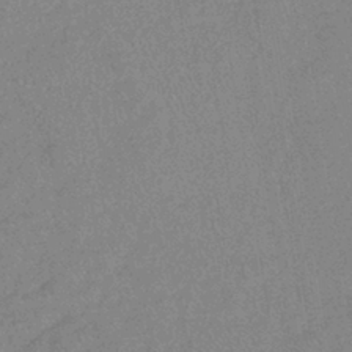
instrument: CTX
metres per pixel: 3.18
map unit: eHb
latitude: -40.0094
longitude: 77.2376
